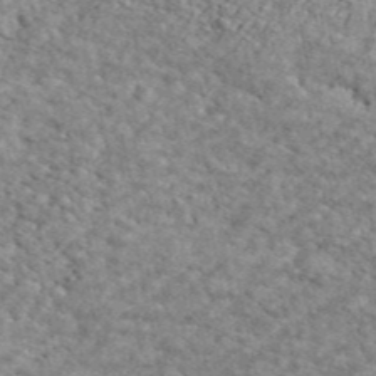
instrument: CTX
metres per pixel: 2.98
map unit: ANa
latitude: 45.0836
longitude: -84.9325
